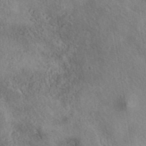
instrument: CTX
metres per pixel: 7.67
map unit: eAb
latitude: 38.8191
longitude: 112.5574
